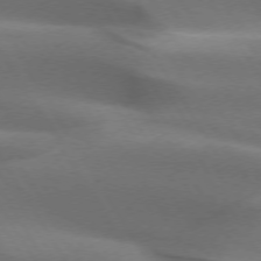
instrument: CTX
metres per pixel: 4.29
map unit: lApd
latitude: 72.9136
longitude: -51.9528
